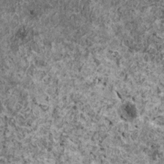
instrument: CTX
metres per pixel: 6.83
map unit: HNhu
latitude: 0.2522
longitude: 3.7477
